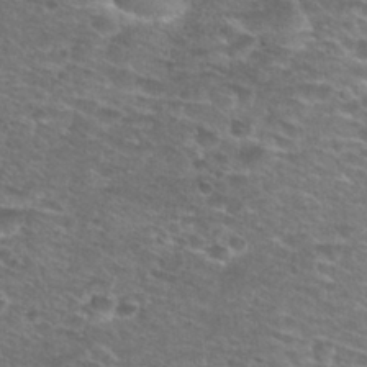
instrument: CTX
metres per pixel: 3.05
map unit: Hto
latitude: 28.4601
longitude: -48.9892
